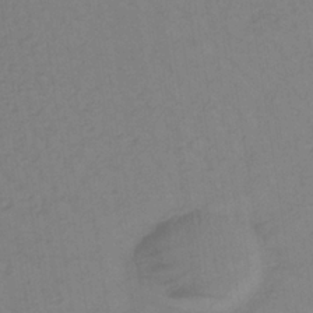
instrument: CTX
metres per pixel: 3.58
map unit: lHb
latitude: -35.5210
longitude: 72.1417
